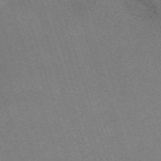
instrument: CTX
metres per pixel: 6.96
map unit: eHh
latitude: -63.1431
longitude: 49.7667
